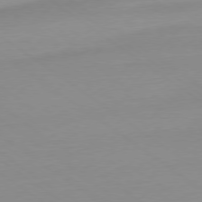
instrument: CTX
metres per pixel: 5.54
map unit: Ap
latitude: -79.2754
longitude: -55.5938
